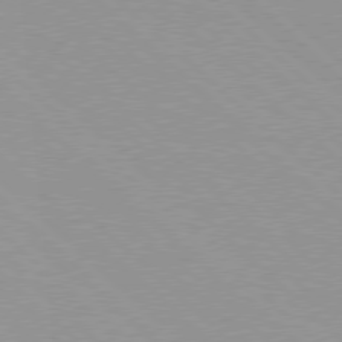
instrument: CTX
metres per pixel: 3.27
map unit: Hpe
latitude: 77.8205
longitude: -153.5938
